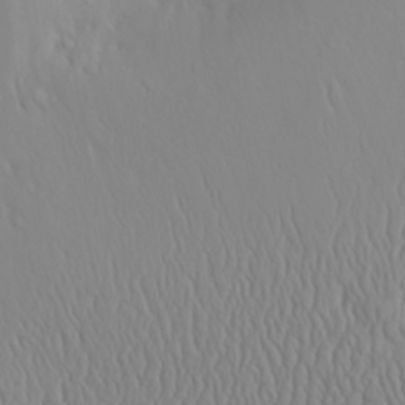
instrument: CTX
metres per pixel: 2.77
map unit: Aa
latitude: 29.0836
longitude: -133.1781
